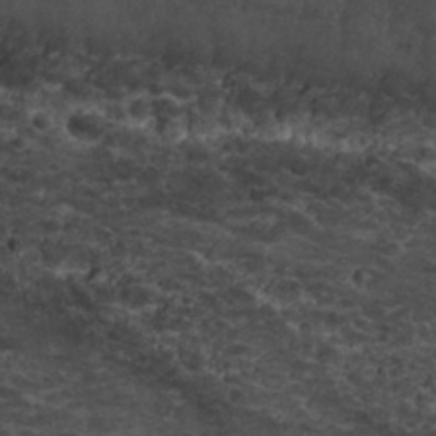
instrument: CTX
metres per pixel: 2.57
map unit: Nhu
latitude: 29.5371
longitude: -54.1956
